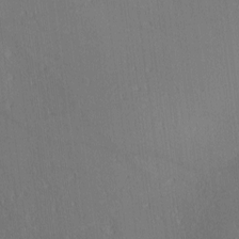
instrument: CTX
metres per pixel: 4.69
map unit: Ave
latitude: 2.4034
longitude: -115.0458
